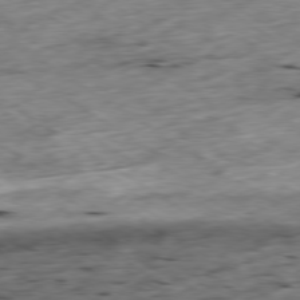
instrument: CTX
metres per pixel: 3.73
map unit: Ap
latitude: -79.4643
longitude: -88.7436
